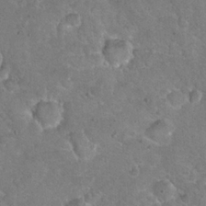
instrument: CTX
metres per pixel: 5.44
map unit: Hto
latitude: 20.8569
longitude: -48.6868
